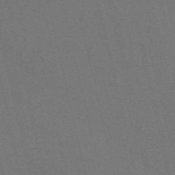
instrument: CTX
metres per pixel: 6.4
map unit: Nve
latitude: -59.0108
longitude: 63.2187
